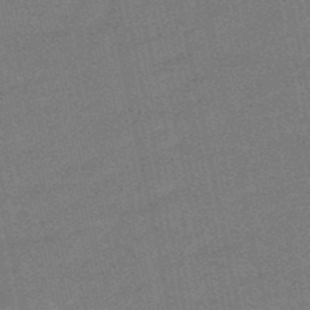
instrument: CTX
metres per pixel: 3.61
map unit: eHb
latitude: -49.8612
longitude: 79.4265
